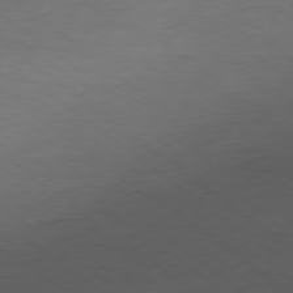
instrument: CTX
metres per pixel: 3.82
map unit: Ap
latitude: -78.9352
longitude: -97.3482
